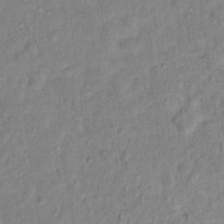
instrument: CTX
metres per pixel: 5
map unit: Hto
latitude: 13.5938
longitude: -37.6883
